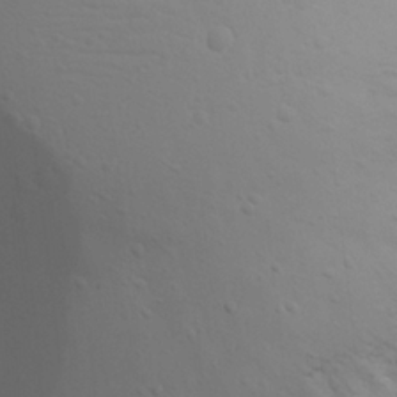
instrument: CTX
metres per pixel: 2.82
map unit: Nhu
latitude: 23.1970
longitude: -73.8773
